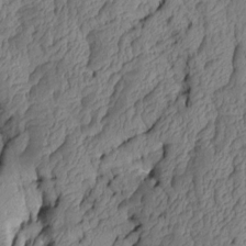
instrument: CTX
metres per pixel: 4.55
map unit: Aa
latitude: 7.3860
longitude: -128.7435
